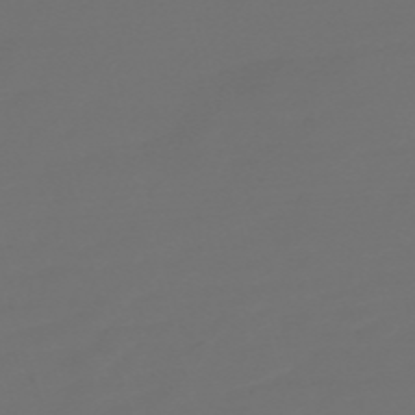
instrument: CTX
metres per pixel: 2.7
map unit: Nve
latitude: -58.6707
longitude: 56.5385
